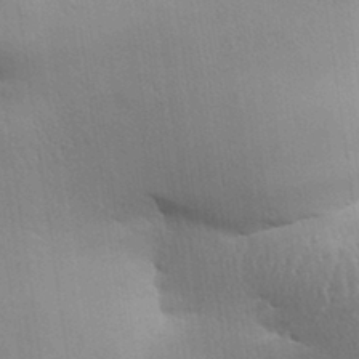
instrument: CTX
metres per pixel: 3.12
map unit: Aa
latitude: 32.6302
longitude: -141.0458
